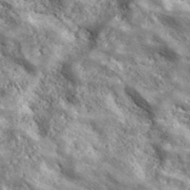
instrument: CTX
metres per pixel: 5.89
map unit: ANa
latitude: 43.0081
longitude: -88.2145
